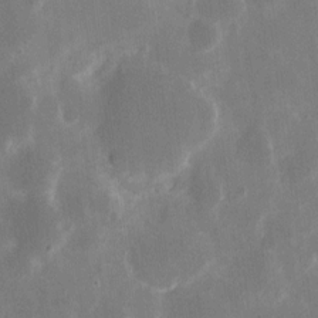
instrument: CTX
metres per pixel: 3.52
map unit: eHh
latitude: 9.3293
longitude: -69.2726
